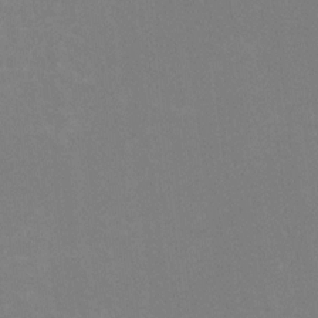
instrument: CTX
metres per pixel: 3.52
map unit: HNhu
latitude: -1.8045
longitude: -4.9892
